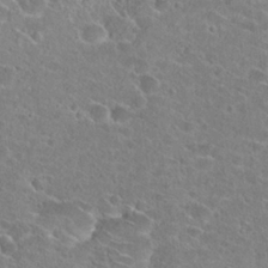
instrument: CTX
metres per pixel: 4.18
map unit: Hto
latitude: 24.5356
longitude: -45.7827
